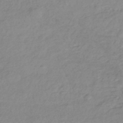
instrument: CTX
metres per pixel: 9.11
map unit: lHb
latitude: -41.5966
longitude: 70.0850
